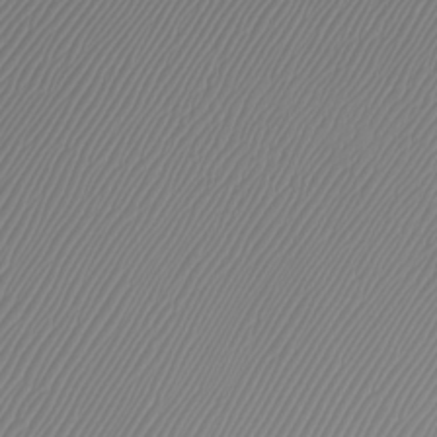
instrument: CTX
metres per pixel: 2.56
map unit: Htu
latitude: -7.2187
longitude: -67.4804
